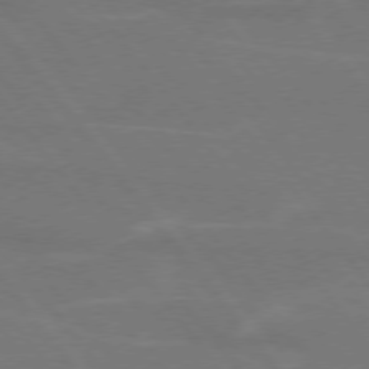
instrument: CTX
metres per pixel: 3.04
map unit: lApd
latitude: 75.2159
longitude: -67.8961
